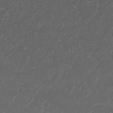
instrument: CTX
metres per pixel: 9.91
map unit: Nhu
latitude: 26.2334
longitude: -64.3656
